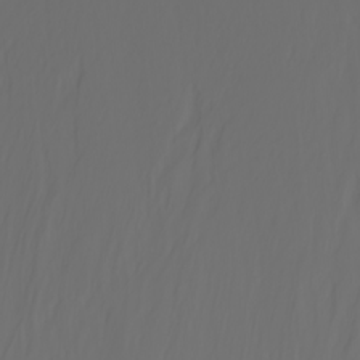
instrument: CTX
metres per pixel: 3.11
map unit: Htu
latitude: -7.3132
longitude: -71.7261
